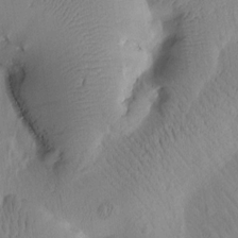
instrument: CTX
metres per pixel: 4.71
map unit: Htu
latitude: 2.1389
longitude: 177.0864
